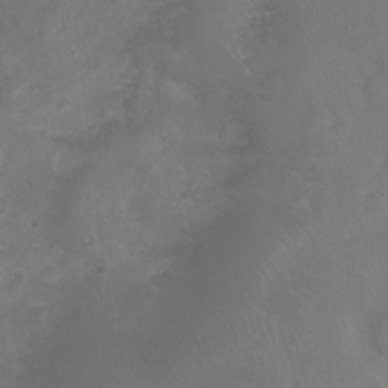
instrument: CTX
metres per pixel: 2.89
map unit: Nhu
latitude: -0.1039
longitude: -16.6113
